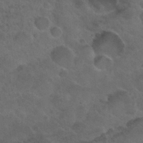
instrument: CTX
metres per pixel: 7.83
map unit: Nhu
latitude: 29.3104
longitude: -52.7624
